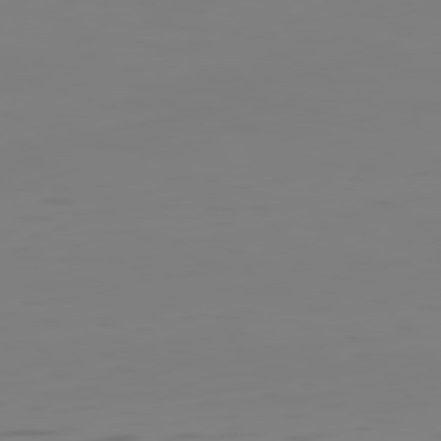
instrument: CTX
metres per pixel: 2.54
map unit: Hpe
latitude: 75.1970
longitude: -128.5168
